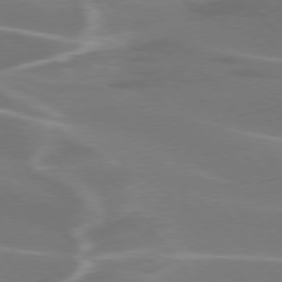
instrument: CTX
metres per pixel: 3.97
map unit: lApd
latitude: 75.2726
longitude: -62.8002
